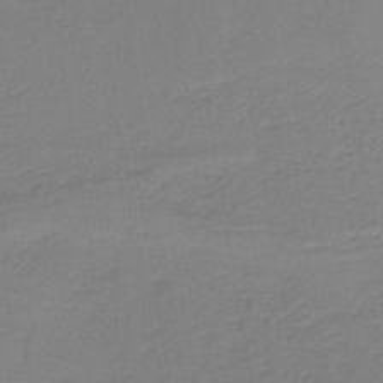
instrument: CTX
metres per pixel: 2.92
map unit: HNb
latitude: -42.7085
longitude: 49.4266
